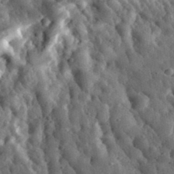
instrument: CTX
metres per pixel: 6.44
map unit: eHh
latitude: 33.7261
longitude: -78.6491
